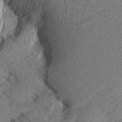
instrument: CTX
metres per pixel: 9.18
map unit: Aa
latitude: 8.2712
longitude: -140.4034
